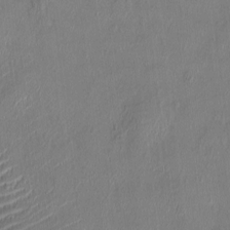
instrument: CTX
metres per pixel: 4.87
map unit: HNhu
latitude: 3.0458
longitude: -5.9150
